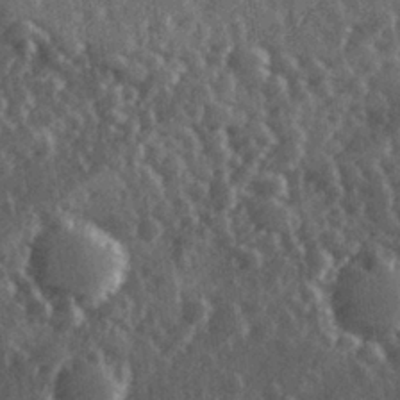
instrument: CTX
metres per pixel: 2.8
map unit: Hve
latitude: 27.3860
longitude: 147.3320
